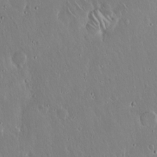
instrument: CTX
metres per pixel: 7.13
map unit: Hto
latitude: 17.4615
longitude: -57.6315
